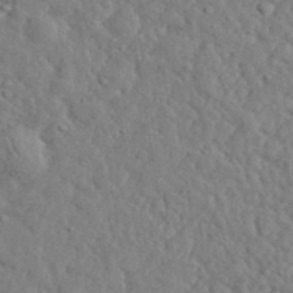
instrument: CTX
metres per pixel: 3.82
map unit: eHh
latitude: 34.9513
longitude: -78.3279
